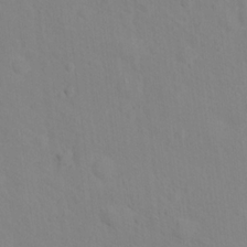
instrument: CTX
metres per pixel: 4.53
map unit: Nhu
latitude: 16.8569
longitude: -33.6505
